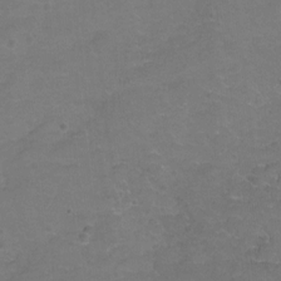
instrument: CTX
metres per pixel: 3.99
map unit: Hto
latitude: 3.1781
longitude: -32.9703
